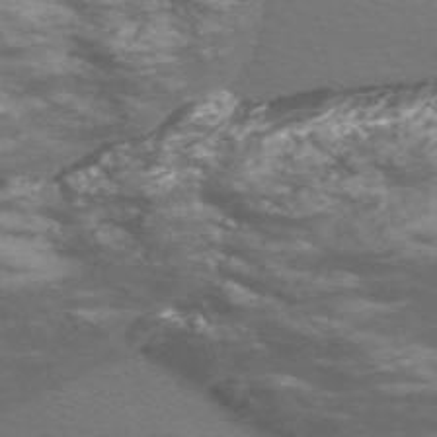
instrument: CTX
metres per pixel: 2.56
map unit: Nve
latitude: -58.0472
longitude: 54.3684
